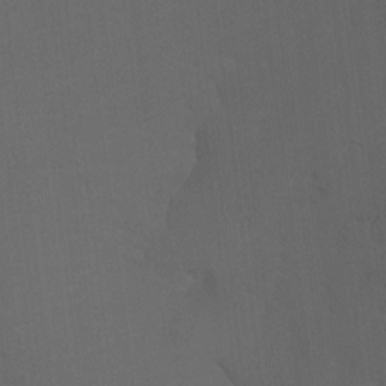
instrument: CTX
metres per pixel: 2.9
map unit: Nhu
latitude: -7.3509
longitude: -80.2333
